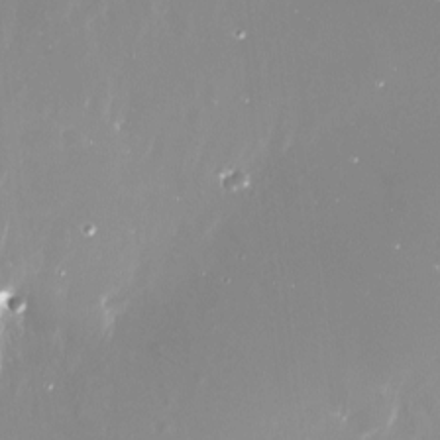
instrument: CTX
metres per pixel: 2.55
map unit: Nve
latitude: -17.6722
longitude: -60.0444
